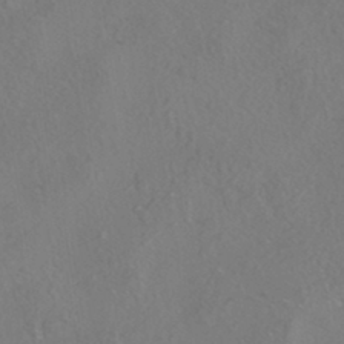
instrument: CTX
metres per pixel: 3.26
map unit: HNhu
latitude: -41.4643
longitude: 102.4818
